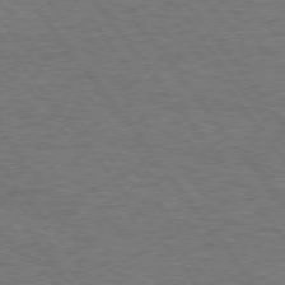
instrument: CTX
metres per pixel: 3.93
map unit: Hpe
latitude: 75.0081
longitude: -151.1025
